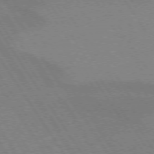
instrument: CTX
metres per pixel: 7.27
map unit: lApd
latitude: 72.6869
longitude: -58.1011
